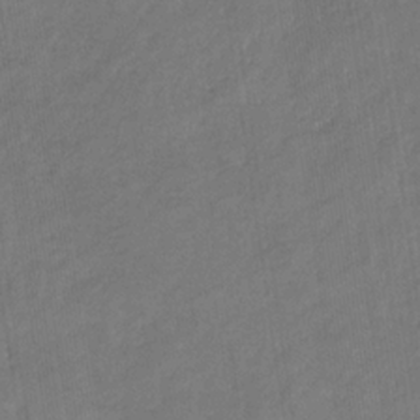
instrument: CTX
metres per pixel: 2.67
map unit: eHb
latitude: -30.7652
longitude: 71.6155
